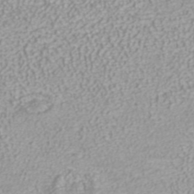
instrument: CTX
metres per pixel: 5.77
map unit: ANa
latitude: 40.5923
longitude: 25.5777
